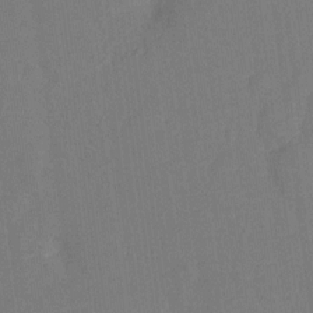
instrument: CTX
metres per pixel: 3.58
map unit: Nhu
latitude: -13.7856
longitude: -24.1577
